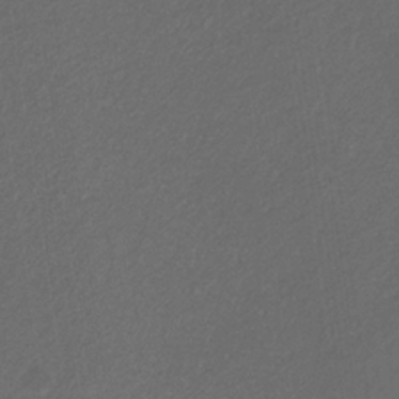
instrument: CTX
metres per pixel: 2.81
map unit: eHb
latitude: -32.0094
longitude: 70.4818
